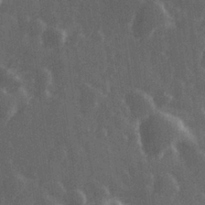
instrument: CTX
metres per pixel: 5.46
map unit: Hve
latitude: 27.1214
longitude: 146.9353
